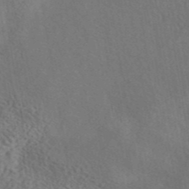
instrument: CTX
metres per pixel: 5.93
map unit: eAb
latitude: 43.1781
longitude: 110.8974
